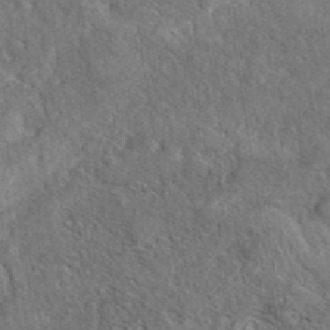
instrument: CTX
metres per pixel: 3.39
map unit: eAb
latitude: 38.2145
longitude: 112.3306
